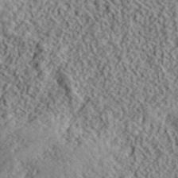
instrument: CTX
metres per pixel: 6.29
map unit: lHvf
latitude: 40.7435
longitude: -88.0444
